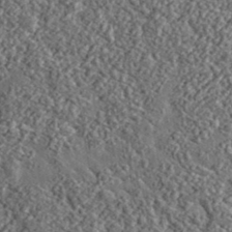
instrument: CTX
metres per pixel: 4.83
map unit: lHvf
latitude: 37.6694
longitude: -89.4805
